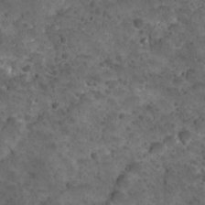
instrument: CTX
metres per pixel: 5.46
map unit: Ave
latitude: 10.5168
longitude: -105.2726
